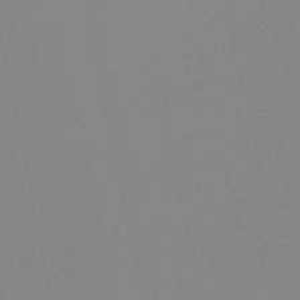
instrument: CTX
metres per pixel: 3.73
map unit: lHb
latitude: -48.0283
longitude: 64.8597
